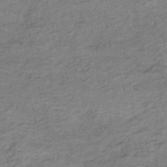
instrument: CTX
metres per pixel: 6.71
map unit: Nhe
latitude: -47.7288
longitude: -171.1592
